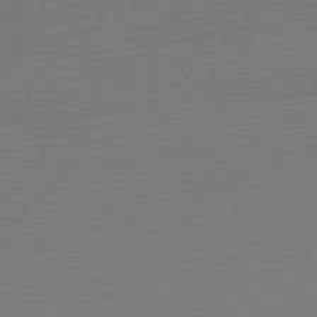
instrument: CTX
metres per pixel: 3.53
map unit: Ap
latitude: -76.8408
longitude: -93.0647
